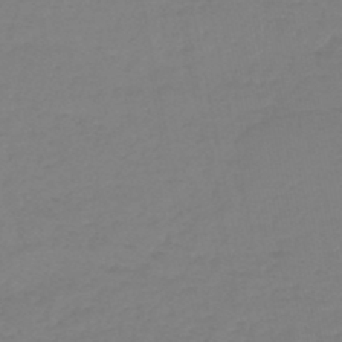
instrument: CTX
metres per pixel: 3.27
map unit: lHb
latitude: -44.9353
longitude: 55.8611
